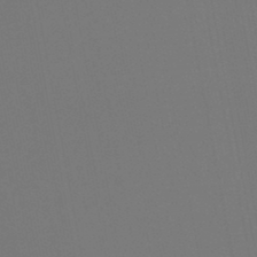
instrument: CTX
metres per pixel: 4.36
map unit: lHb
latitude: -46.4629
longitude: 76.4629
